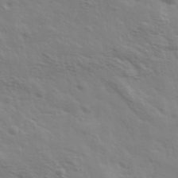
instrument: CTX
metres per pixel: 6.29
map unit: Ave
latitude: 37.2159
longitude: -111.0081
